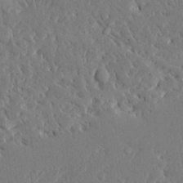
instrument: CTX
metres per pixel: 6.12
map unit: Ave
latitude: 15.1593
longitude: -139.8016
